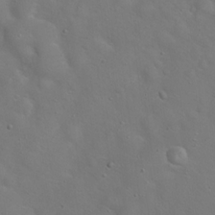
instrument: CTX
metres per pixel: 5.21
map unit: Hto
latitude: 17.4615
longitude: -53.4427
